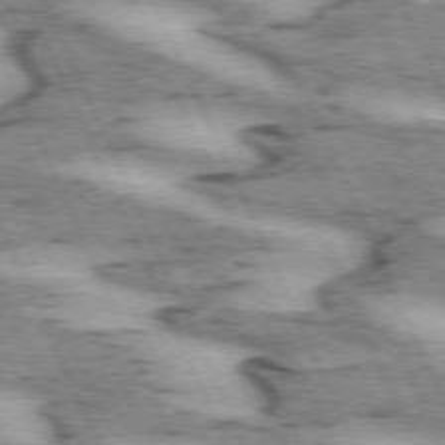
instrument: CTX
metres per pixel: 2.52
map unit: lApd
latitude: 72.0822
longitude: -54.3467
